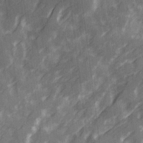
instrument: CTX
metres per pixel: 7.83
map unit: Ave
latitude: 20.2145
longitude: -131.6505
